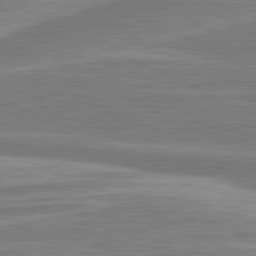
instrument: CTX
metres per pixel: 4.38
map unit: lApd
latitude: 81.0458
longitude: -173.5560
